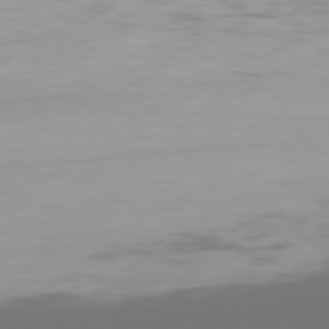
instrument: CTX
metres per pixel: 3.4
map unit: Hpe
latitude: 76.2333
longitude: -142.3845
